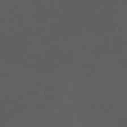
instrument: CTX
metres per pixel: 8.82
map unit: eHh
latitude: -2.8030
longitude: 19.6533
